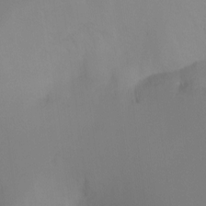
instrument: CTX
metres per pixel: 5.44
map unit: Ht
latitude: -12.3306
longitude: -47.5183
